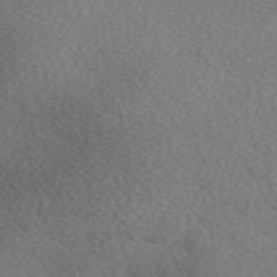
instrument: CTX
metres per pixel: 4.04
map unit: eAb
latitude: 49.5938
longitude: 116.8219
